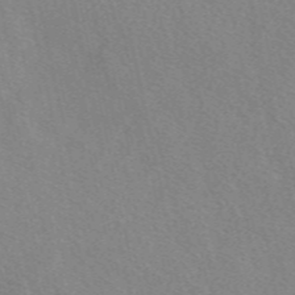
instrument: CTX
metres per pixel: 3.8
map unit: eAb
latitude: 49.8016
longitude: 117.9556
